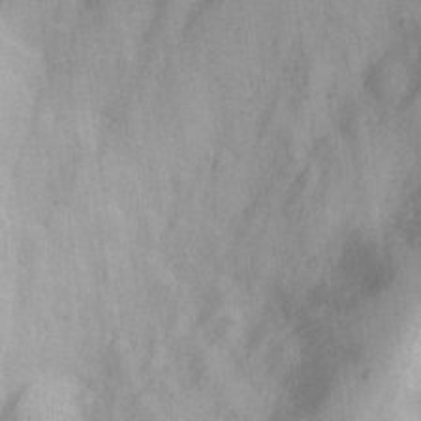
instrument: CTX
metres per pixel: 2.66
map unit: eHh
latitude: 26.3656
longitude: -65.2537
